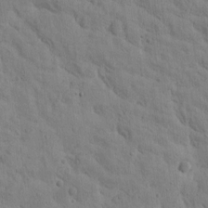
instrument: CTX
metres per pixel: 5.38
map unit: Htu
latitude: -2.7463
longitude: 172.4818
